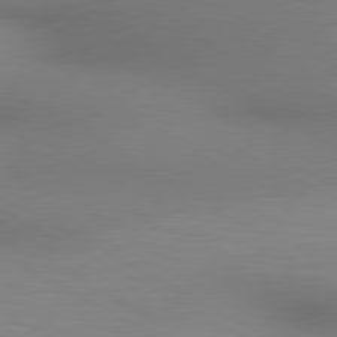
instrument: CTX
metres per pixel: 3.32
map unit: lApd
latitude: 80.4223
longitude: 132.6519
